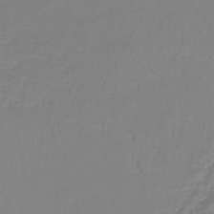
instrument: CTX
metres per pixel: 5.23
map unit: lHb
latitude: -41.3887
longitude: 64.5196
